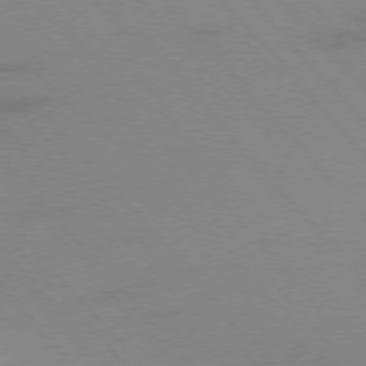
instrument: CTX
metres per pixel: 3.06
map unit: Ap
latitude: -76.9353
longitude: -61.8583
